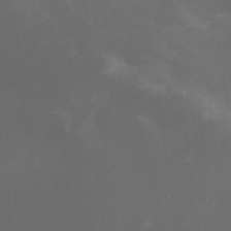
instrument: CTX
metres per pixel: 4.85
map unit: Nhu
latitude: -15.6911
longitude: -57.5182
